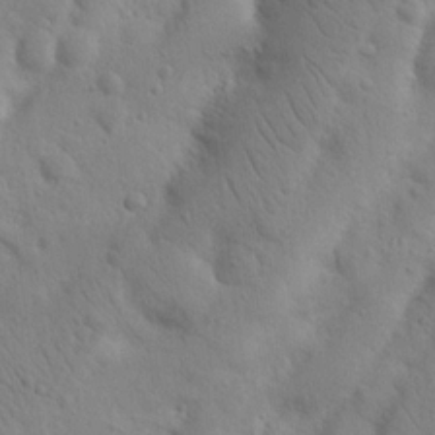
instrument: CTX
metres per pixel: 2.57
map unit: Nhu
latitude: 18.0255
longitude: -75.4426
